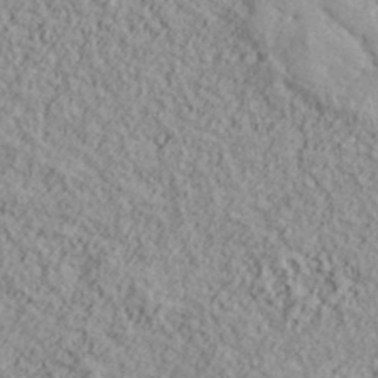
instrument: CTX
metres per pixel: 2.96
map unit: lHvf
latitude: 38.6868
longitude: -89.8773
